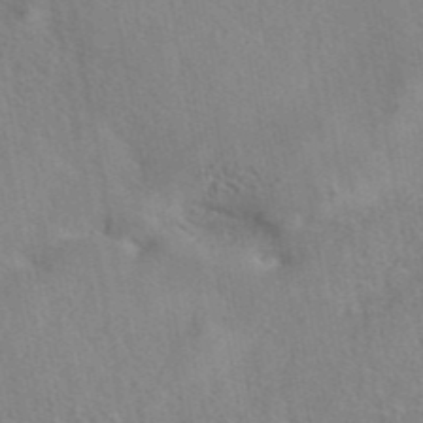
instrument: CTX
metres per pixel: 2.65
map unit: eAb
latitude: 42.7435
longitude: 104.1794
